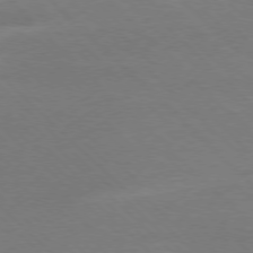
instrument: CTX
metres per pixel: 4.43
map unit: Ap
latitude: -77.9556
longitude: -86.9702
